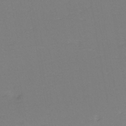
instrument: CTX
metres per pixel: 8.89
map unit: eHh
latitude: -44.5574
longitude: -29.2726
